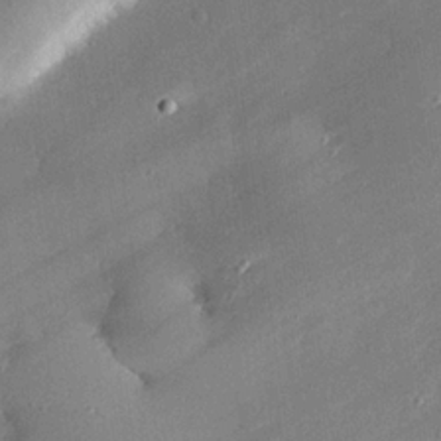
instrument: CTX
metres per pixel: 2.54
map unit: eHh
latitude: 24.5167
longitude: -90.7057
